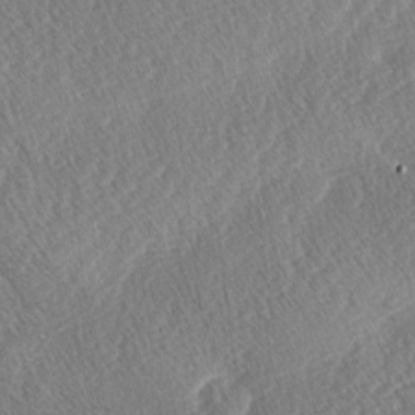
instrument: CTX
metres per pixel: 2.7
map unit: lAa
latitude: -3.1431
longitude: -129.1970
